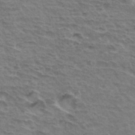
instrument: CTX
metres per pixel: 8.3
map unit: Hto
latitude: 35.4804
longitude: -44.0255
